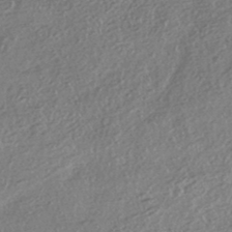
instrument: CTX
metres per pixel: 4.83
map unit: HNhu
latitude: -43.9367
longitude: 96.4251
